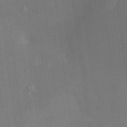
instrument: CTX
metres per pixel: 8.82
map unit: HNhu
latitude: -1.0109
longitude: -7.6316
